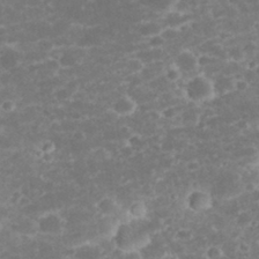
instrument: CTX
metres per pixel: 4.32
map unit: eHh
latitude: 32.5735
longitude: -61.3104
